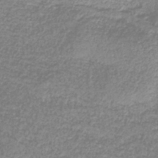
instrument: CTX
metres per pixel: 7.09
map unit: HNb
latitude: -40.7085
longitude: 49.5588
